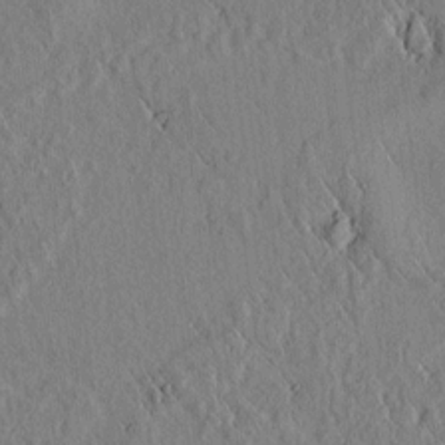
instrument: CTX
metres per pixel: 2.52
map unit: lAvf
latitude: 6.1578
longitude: 159.3320
